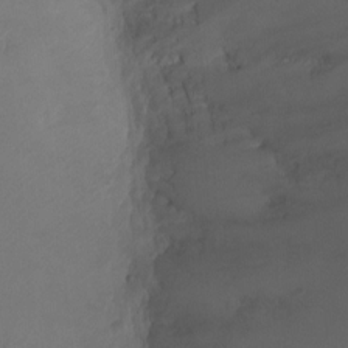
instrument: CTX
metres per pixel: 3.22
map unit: Ht
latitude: -1.8234
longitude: -18.6868
